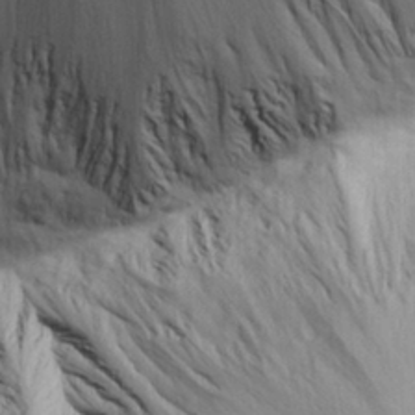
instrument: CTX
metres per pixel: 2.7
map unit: Aa
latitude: 26.4790
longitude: -143.2348
